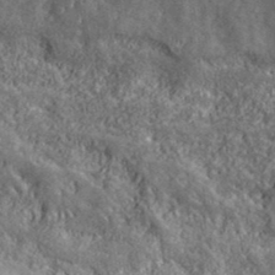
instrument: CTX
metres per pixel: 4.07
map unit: ANa
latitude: 40.1010
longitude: -89.7450
